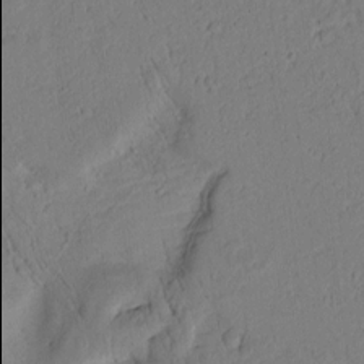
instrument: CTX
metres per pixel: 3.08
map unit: Htu
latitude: 3.0080
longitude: 178.0094
